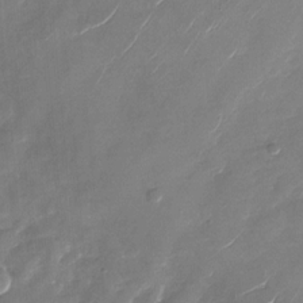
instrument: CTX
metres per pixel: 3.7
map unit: Nhu
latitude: -28.5385
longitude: -73.7828
